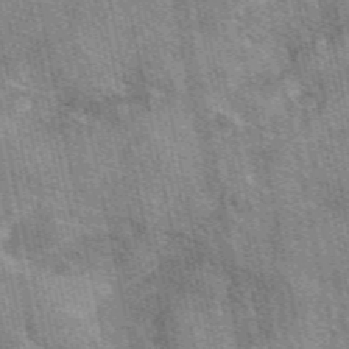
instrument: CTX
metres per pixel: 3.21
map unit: eAb
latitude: 49.9150
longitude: 114.6707
